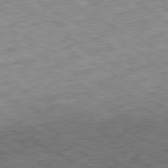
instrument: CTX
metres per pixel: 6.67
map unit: Ap
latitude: -80.5763
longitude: -72.8191
